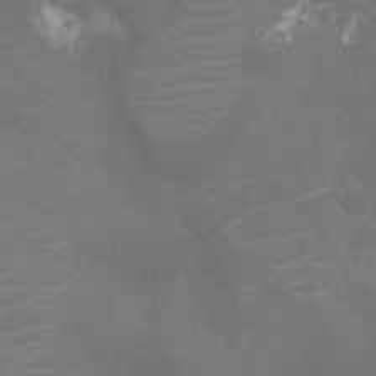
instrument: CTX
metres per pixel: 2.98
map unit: Nhu
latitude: -10.3873
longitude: -20.5546
